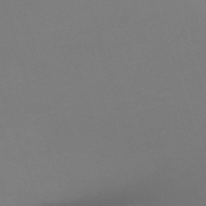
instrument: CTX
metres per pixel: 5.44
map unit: eHh
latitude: -62.7274
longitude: 51.5399
